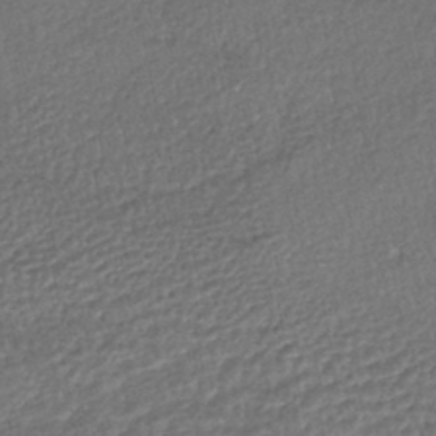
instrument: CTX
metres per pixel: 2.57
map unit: HNhu
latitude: -46.2361
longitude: 102.7841
